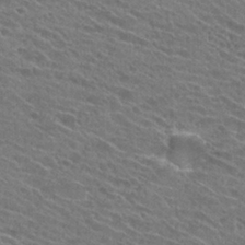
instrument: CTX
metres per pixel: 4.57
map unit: Hto
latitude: 25.6504
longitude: -43.8206
